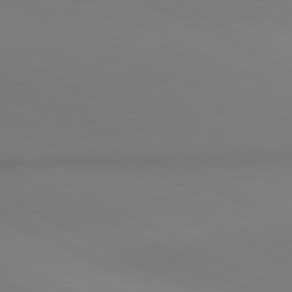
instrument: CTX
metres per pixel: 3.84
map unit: lApd
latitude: 81.0458
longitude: 146.1794
